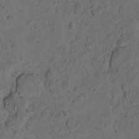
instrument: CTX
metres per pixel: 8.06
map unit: eHh
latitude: -1.8234
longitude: 17.0676
